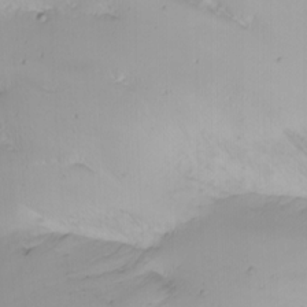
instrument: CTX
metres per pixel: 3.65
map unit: Htu
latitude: -8.2172
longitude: -64.4412
